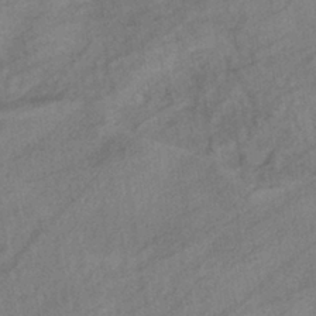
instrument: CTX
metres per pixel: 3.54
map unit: eHb
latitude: -40.5951
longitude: 82.8408
